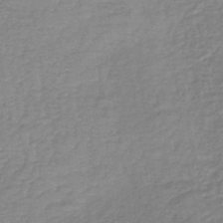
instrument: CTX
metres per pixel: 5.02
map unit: lHb
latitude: -39.9745
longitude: 70.0283
